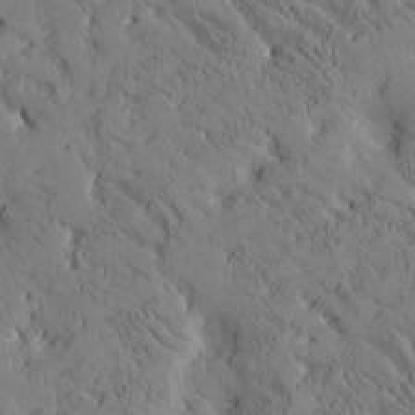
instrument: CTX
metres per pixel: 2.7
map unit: Htu
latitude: -2.7841
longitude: 175.5777
